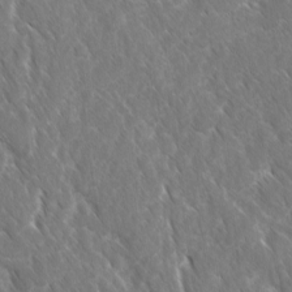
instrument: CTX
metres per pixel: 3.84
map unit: Ave
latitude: -10.7652
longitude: -119.3859
